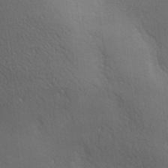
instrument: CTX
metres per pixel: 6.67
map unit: lAa
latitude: -6.4062
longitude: -121.4427
